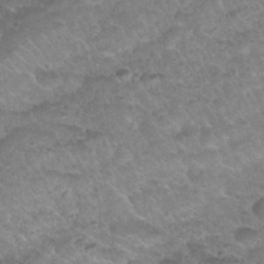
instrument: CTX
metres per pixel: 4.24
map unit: Nhu
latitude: 31.1404
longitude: -52.3467
